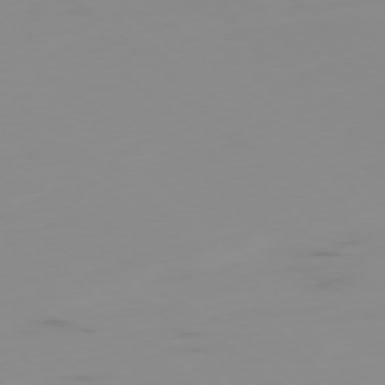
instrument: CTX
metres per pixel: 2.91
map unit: Ap
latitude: -77.8800
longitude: -62.8758
